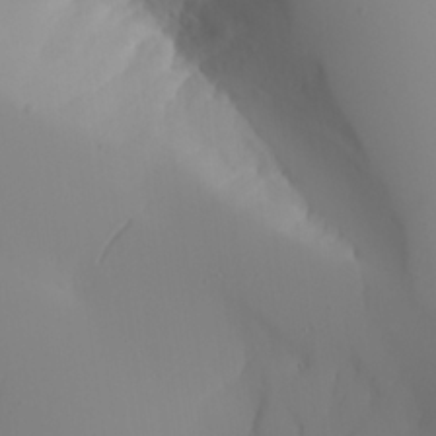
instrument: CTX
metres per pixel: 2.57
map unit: Aa
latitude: 24.9135
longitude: -127.4427
